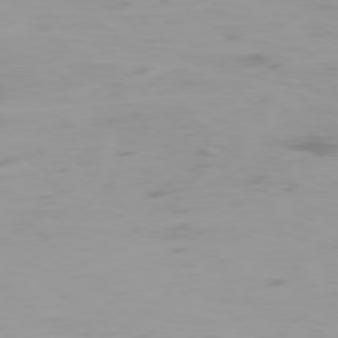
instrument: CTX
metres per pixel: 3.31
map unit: Ap
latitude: -77.1809
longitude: -73.2726
